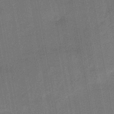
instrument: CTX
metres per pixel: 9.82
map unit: lHb
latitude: -43.5588
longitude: 63.2565
